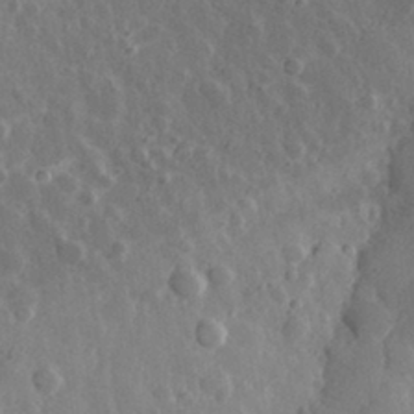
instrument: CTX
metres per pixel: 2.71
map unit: eHh
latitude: 32.6490
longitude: -80.4601
